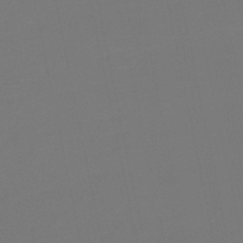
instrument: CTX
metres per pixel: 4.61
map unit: lHb
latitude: -50.1039
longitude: 81.6344
